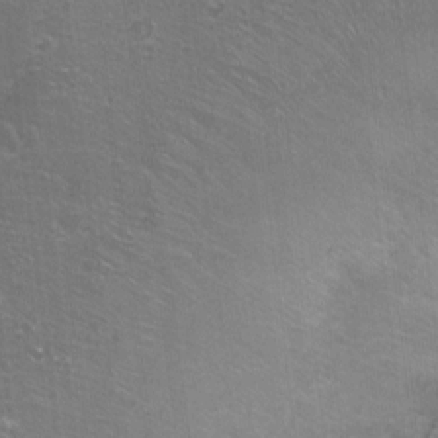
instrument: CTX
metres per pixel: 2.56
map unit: Ht
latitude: -4.8030
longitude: -36.5168
